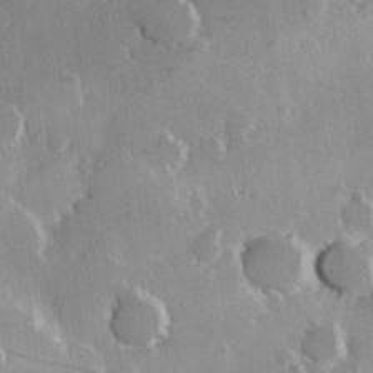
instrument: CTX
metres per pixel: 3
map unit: Hve
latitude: 23.4804
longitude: 147.4643
